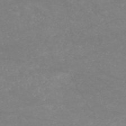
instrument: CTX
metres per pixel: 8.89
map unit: HNb
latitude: -53.8611
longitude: -34.4790
